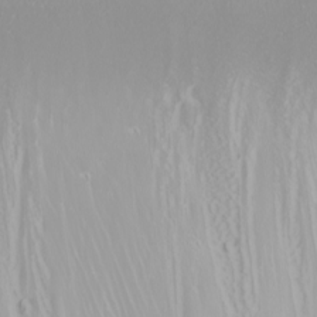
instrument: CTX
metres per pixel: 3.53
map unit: Nhu
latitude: -6.2172
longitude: -89.1781
